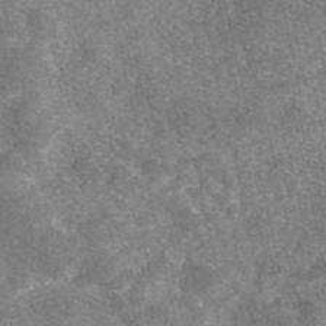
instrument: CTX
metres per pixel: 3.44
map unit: eAb
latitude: 46.4979
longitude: 105.1431
